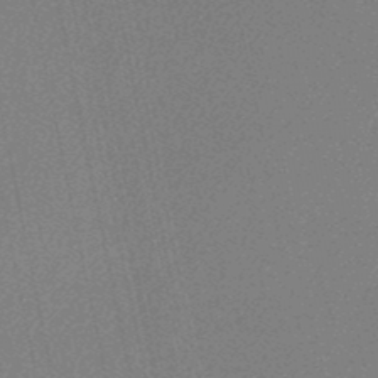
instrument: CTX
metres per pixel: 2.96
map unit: HNb
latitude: -48.6897
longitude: 59.7099
